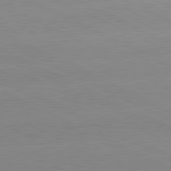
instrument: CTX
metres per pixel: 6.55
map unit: lApd
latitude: 81.4048
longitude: -151.2726
